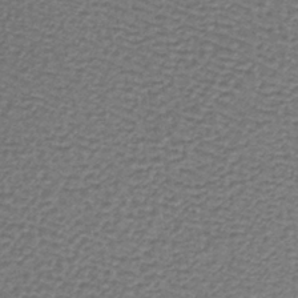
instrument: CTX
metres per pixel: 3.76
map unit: lHb
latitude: -37.1620
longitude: 59.6721
